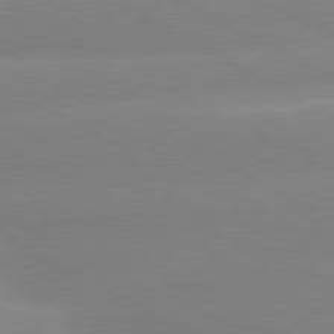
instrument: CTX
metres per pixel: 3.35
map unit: lApd
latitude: 80.3278
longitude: -154.1389
